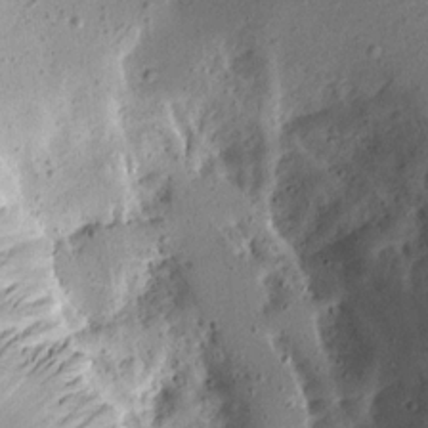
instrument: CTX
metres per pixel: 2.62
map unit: Aa
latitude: 13.4616
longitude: -141.2914
